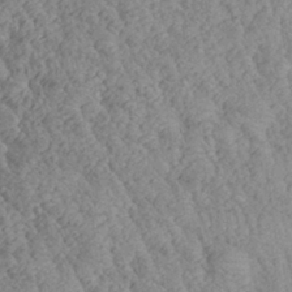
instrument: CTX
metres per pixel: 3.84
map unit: Aa
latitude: 29.7072
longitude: -137.5371
